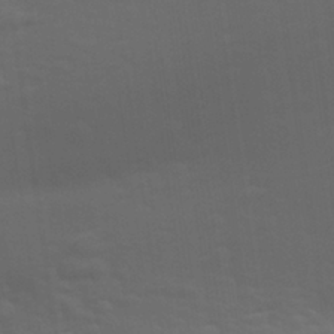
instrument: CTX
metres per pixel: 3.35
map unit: Aa
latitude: 29.0080
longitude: -139.3671
